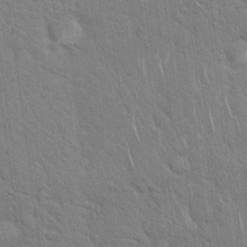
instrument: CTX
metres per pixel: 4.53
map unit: Hto
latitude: 18.5923
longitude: -52.0444
